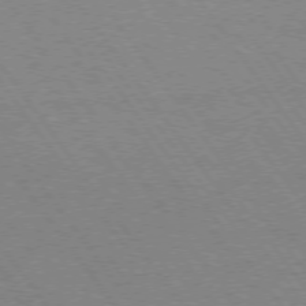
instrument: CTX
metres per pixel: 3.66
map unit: Hpe
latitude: 73.1215
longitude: -141.2348
